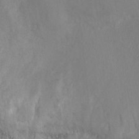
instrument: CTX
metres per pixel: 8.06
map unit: Ht
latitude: 1.0269
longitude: -34.7624
